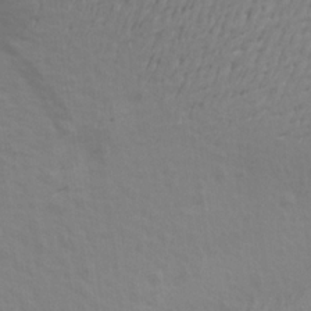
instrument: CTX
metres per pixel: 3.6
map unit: Aa
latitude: 18.9891
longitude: -144.8380
